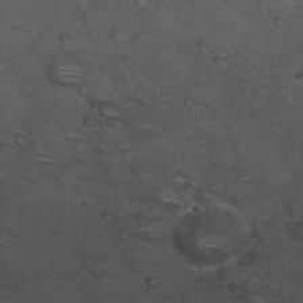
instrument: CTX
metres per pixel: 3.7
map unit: Nhu
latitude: 24.4034
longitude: -53.2915
